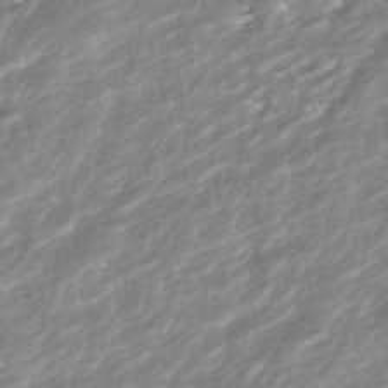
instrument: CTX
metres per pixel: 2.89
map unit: ANa
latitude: -41.4643
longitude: 103.6722
